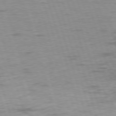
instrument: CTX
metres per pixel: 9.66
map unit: Ap
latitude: -76.6518
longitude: -72.4412
